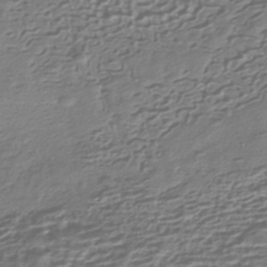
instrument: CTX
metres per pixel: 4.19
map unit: HNhu
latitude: -43.6532
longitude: 99.6533
